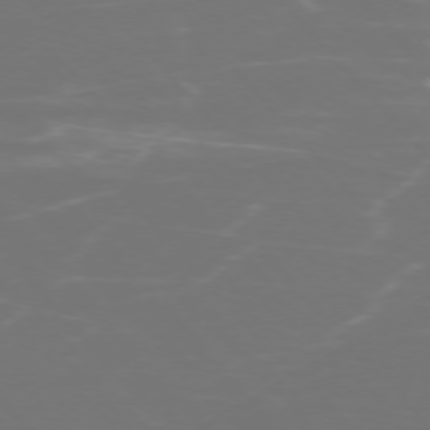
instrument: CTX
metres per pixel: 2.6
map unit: Ap
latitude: -75.8990
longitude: -76.4601
